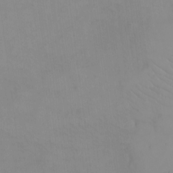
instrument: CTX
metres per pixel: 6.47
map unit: eHh
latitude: -8.8408
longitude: -68.2711
